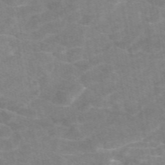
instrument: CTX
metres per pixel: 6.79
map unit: eAb
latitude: 48.4601
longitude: 120.8975
